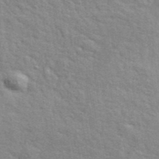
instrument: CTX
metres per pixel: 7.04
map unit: ANa
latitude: 41.4993
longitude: 29.8045
